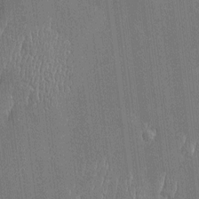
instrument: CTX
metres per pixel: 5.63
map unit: Htu
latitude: -6.5573
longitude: 175.7666
